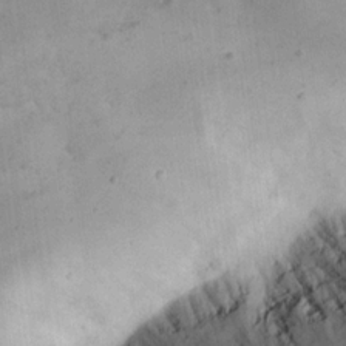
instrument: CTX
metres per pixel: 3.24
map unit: eHh
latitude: 18.2522
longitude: -70.4223
